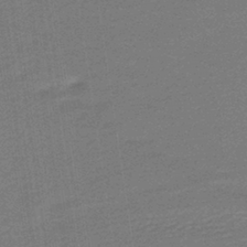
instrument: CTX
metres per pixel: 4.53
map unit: lHb
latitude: -40.8975
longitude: 63.1242
